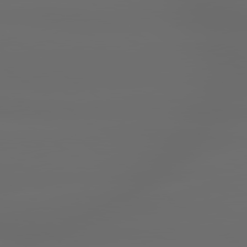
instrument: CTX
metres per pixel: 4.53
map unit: lApd
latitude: 79.6694
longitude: -139.3859
